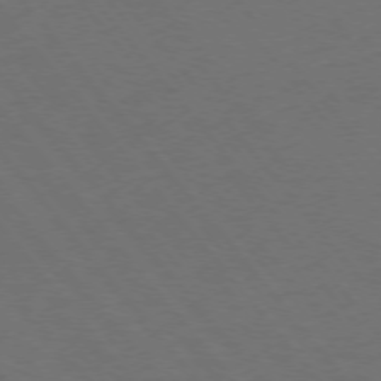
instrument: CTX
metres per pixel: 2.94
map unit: Ap
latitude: -76.1984
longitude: -62.4223
